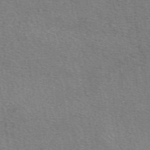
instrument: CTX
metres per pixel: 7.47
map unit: eAb
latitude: 49.6127
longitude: 115.0675
